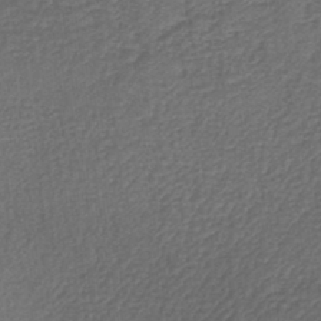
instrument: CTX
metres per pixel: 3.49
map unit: lHb
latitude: -37.9367
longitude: 59.3509
